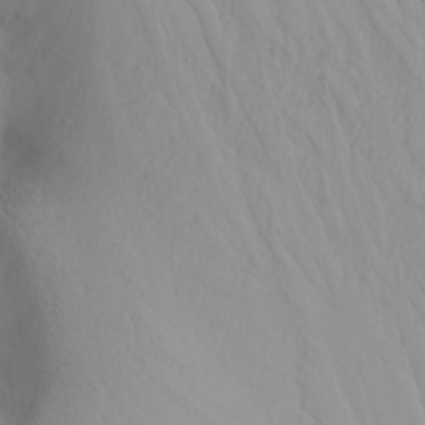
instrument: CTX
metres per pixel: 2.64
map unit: Nhu
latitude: -4.9541
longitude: -84.4223
